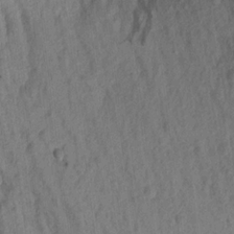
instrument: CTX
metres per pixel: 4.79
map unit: Aa
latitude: 16.6679
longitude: -146.4979
